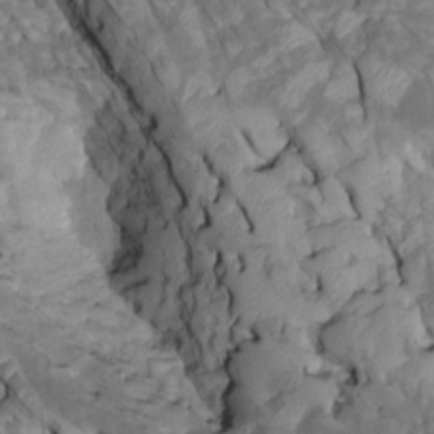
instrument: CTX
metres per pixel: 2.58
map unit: Htu
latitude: 1.2915
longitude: 144.4629
